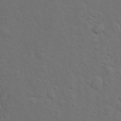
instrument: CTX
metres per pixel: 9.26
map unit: Nhu
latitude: 10.0444
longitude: -24.8380
